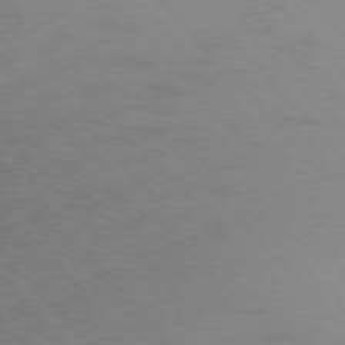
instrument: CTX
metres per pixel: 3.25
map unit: Ap
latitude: -76.9164
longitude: -61.5938
